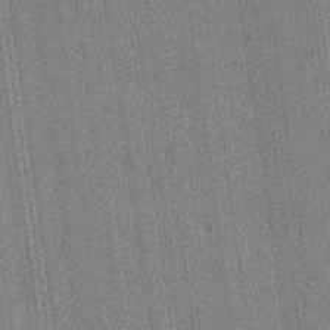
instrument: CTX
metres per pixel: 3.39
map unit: lHvf
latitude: 19.1025
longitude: 142.5951
